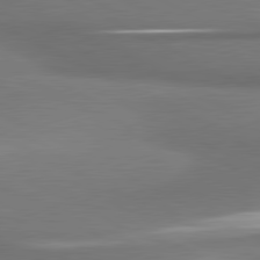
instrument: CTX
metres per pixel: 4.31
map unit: lApd
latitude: 81.0458
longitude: 176.2362
